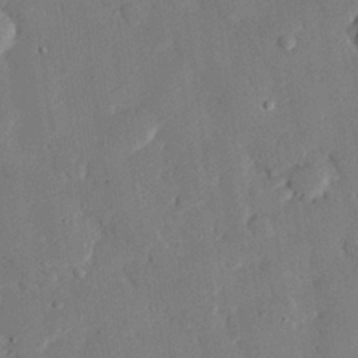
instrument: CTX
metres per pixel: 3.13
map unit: eHh
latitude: 28.1767
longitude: -81.0269
